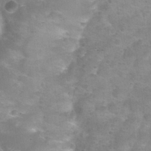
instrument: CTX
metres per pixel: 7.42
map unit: Nhu
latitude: 27.3671
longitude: -55.0458
